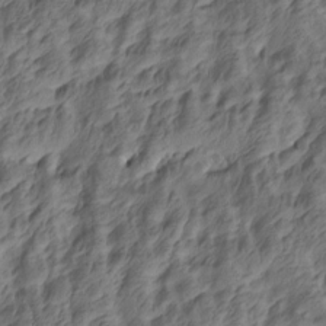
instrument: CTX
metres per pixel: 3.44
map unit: Htu
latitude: -5.3509
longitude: -177.8961
